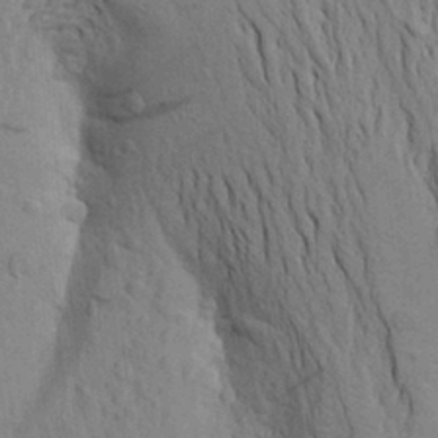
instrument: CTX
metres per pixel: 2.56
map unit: Aa
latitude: 20.3468
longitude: -149.6505
